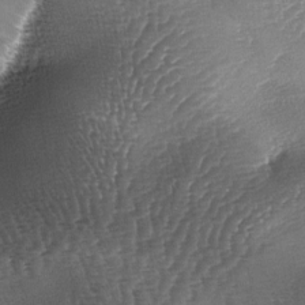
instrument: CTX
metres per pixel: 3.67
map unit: lAa
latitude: -5.5777
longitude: -127.4804
